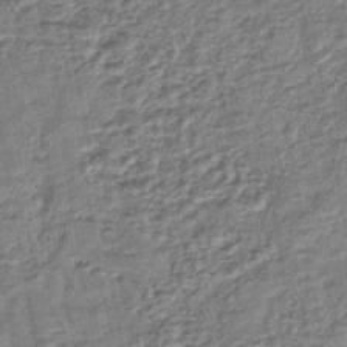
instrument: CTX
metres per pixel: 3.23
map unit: lHb
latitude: -43.0297
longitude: 79.2376
